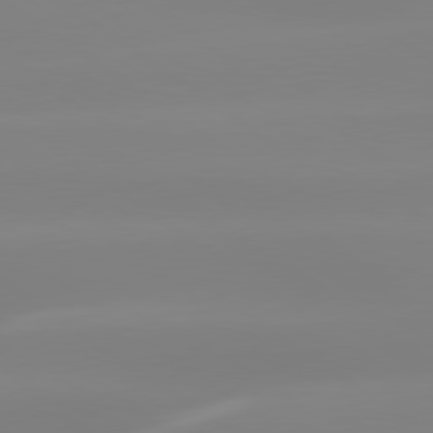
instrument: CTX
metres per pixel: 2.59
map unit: lApd
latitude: 79.7072
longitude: -136.1200
